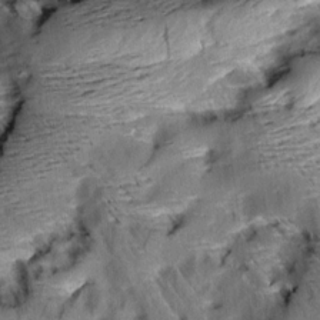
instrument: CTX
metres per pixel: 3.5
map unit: Aa
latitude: 10.2712
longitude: -141.6693
